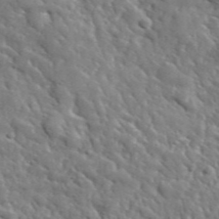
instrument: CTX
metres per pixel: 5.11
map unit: lHvf
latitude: 36.3090
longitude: -86.9136
